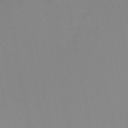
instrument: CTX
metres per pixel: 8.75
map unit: HNb
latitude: -48.7652
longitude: -40.5167
